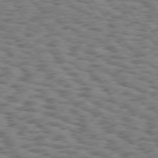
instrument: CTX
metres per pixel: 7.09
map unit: Hpe
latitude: 75.1214
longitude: -134.6679
